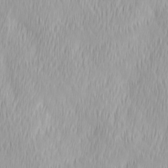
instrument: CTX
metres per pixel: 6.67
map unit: Ave
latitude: 2.6301
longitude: -113.5371
